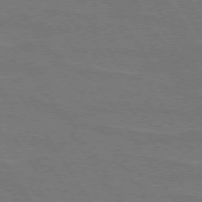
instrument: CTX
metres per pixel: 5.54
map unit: lApd
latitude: 74.1956
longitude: -56.1955
